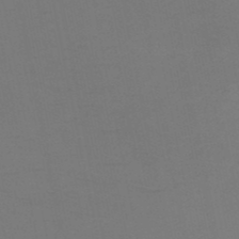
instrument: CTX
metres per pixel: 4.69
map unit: HNb
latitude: -50.0472
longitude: -45.8394
